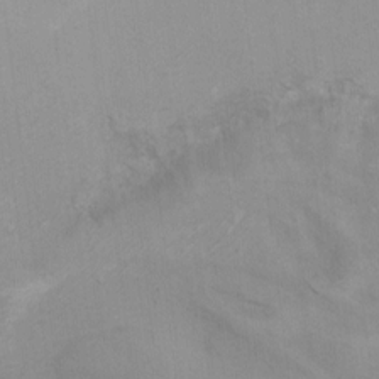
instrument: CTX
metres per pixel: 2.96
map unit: Ht
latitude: 5.5560
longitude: -29.2726
